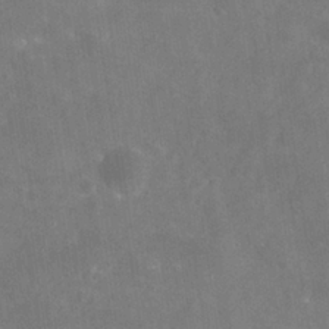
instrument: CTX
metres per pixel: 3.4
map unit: Nhu
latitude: 27.5938
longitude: -55.9528
